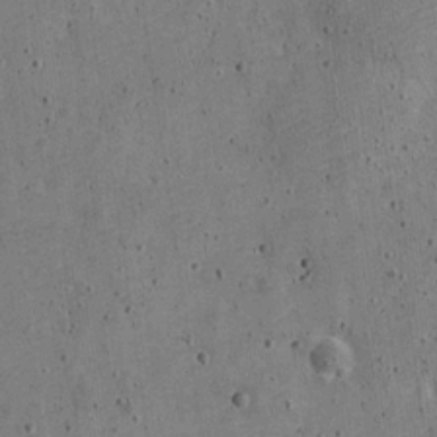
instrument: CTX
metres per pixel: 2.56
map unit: Nve
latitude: -25.1809
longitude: 105.5777
